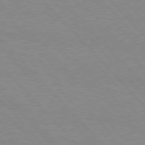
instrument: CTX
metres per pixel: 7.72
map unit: Hpe
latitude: 76.8947
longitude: -157.8394
